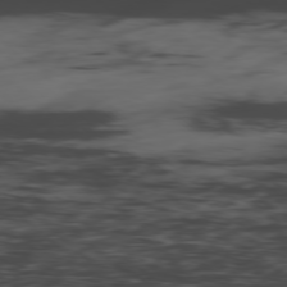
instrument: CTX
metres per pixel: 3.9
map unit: Hpe
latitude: -78.7274
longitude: -20.0444
